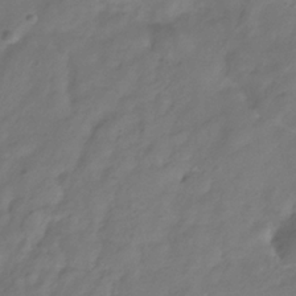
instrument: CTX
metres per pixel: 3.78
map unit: Hve
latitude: -32.8786
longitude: 91.7478
